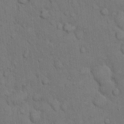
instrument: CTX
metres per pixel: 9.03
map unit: Hto
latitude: 10.5924
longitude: -61.4237
